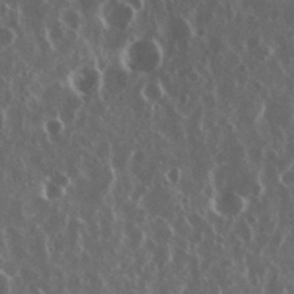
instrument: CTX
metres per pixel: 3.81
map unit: eHh
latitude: 35.1025
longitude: -58.6680
